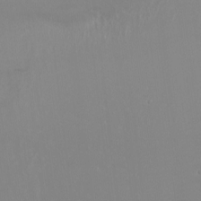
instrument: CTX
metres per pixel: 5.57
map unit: Ht
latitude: -9.6911
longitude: -45.6127
